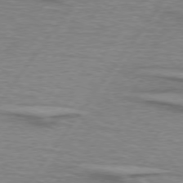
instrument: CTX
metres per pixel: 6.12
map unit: lApd
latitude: 75.2537
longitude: -79.3104
